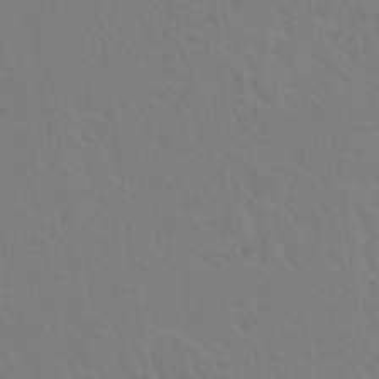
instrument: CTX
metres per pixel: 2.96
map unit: Hto
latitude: 19.7260
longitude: -40.1010
